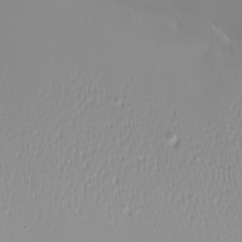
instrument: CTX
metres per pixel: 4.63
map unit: Nhu
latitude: -6.6140
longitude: -83.3670
